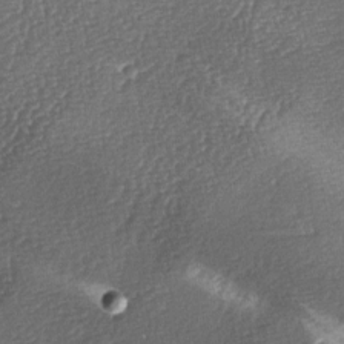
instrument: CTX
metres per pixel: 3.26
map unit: lAa
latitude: -4.9730
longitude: -127.4427
